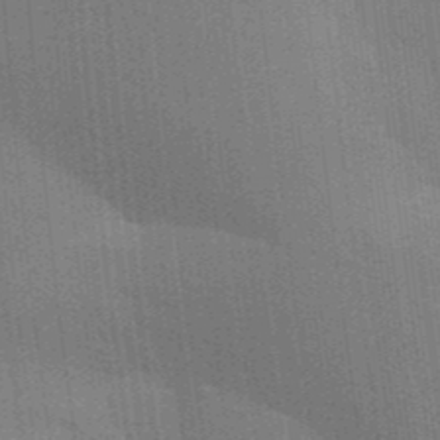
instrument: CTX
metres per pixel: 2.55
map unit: Aa
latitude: 33.0081
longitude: -143.3671
